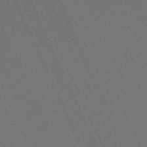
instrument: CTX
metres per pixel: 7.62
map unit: Nhu
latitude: -68.1983
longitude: 39.5588
